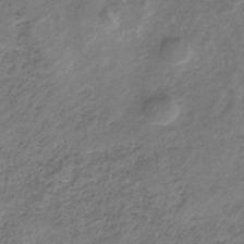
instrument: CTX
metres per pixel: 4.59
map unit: HNb
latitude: -33.1431
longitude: 59.3320
